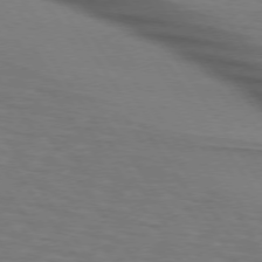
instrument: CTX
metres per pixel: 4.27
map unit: lApd
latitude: 74.3656
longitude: -77.5182
